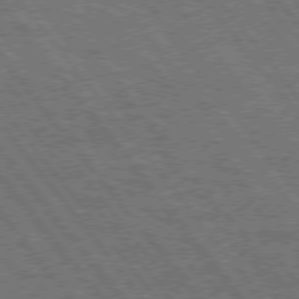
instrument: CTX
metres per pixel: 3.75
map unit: Hpe
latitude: 74.9325
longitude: -150.0444
